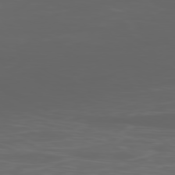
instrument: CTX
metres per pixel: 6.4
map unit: Ap
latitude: -80.2362
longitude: -71.9906
